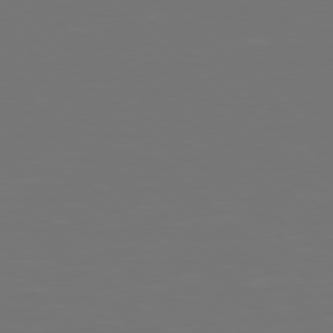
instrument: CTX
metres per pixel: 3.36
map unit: Hpe
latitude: 77.8205
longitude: -175.6127
